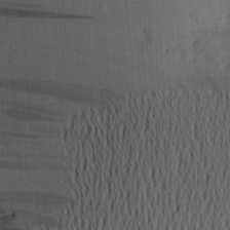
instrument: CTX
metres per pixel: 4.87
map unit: Aa
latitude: 20.1389
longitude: -143.9528
